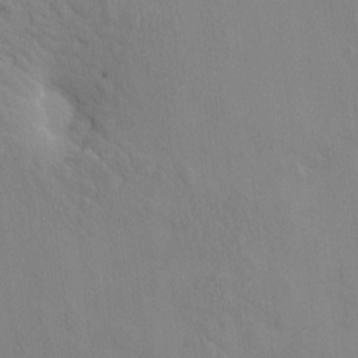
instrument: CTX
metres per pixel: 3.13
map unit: HNhu
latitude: 5.3293
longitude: 4.0472
